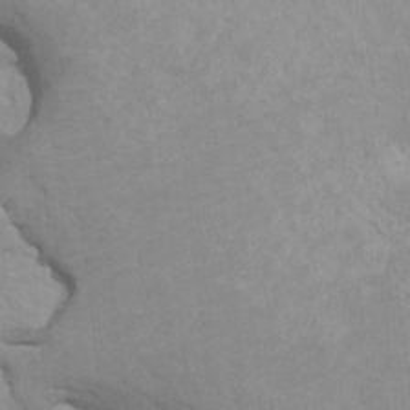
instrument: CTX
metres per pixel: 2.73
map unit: HNhu
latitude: 6.6868
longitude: -1.4615
